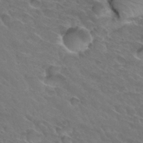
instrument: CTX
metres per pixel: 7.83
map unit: Hto
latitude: 32.6679
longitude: -46.2145
